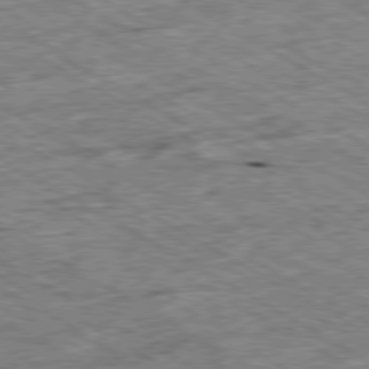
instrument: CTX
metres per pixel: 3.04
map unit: Ap
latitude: -80.0661
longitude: -85.5938
